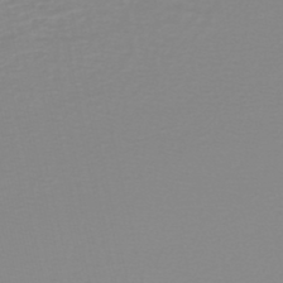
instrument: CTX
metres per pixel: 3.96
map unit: lHb
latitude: -44.3117
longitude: 56.0283
